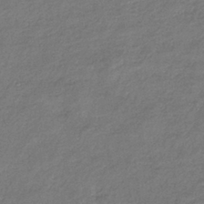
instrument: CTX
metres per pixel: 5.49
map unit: eHb
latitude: -38.9353
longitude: 80.8597
